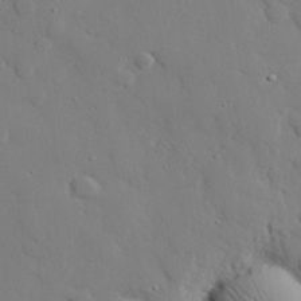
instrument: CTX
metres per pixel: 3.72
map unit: eHh
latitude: 28.1955
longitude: -81.4993
